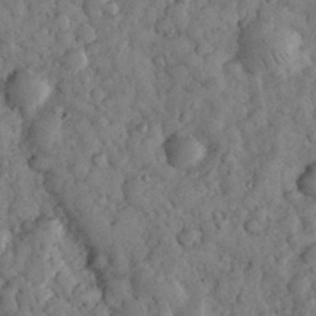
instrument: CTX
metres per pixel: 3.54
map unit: eHh
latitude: 33.5560
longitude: -69.2915
